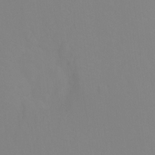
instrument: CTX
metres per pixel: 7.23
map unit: Ht
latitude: -9.0675
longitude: -34.7813
